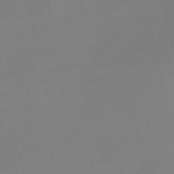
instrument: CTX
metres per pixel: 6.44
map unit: Nve
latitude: -57.0486
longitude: 63.0108
